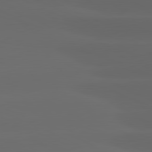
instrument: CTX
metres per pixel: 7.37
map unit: lApd
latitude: 81.3482
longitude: -147.1215
